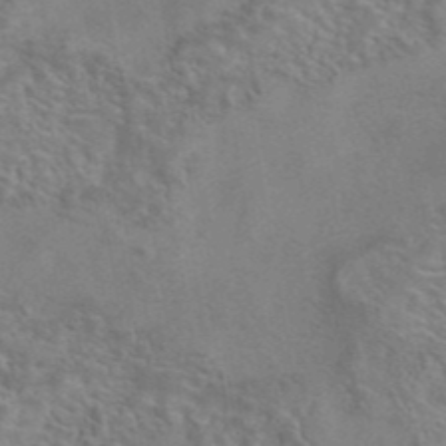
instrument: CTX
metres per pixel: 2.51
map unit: eAb
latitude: 42.1767
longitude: 110.0472
